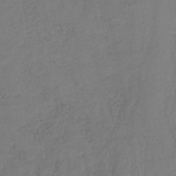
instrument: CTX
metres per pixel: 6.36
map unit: lHb
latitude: -37.7855
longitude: 69.0108
